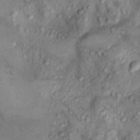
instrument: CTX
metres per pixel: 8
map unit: Nhu
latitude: 9.9339
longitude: -25.3859
